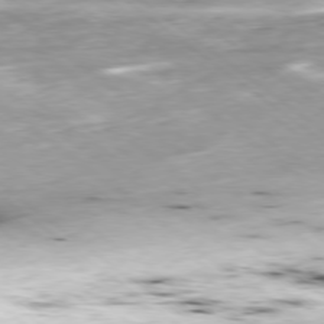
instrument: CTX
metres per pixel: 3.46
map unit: Ap
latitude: -78.8030
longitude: -91.9150
